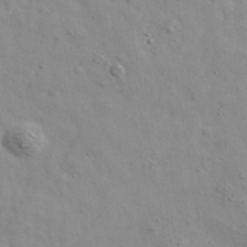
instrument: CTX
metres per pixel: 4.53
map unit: lHvf
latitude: 38.4601
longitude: -92.3656
